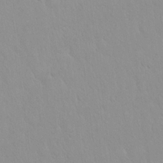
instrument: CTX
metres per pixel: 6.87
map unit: Hto
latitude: 17.0647
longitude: -57.9717
